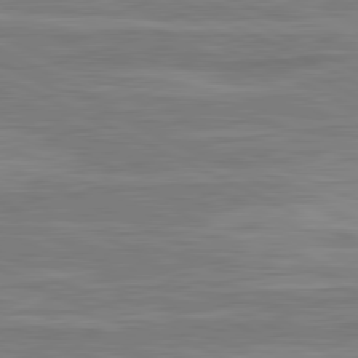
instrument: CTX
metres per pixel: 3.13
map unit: lApd
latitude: 81.4237
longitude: -174.2901
